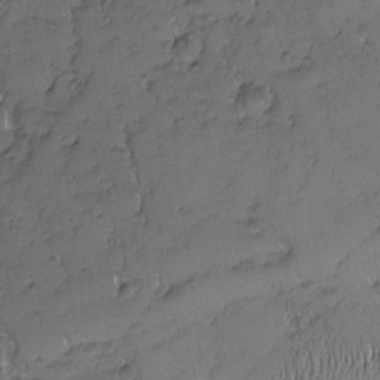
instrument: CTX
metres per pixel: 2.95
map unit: Nhu
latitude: -6.3306
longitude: -152.7813
